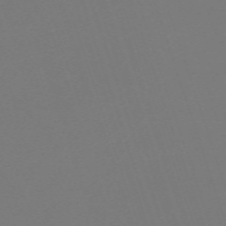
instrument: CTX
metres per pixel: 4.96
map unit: eHh
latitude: -63.5777
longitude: 53.5021
